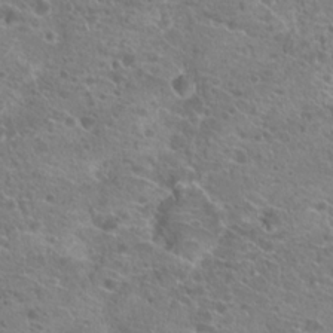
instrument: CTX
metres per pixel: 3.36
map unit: Hto
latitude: 21.3293
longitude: -40.7624
